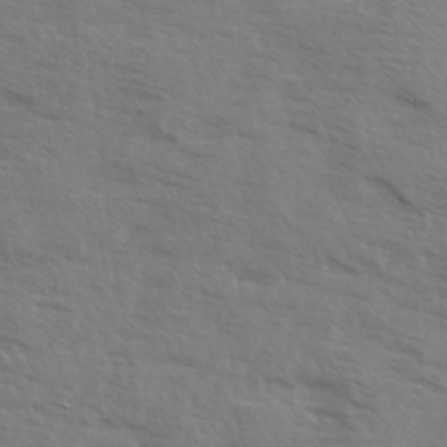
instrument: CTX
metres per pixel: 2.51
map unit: Ave
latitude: 13.3104
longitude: -102.0255
